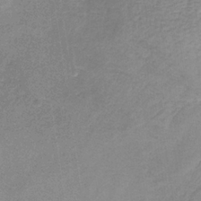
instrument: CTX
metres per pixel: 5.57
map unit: HNb
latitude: -32.9731
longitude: 57.5777
